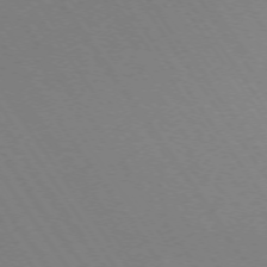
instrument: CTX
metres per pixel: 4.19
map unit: Ap
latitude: -73.9745
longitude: -70.4790
